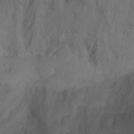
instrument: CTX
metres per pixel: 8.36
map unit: Ht
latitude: -11.8800
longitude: -35.4237
